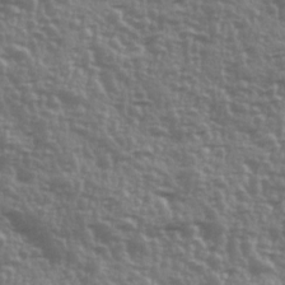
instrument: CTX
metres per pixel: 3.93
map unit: Ave
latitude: 12.2145
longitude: -103.5749
